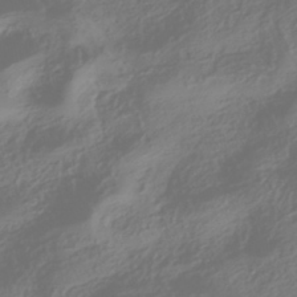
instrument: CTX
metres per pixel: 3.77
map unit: HNhu
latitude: -42.2739
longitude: 106.2929
